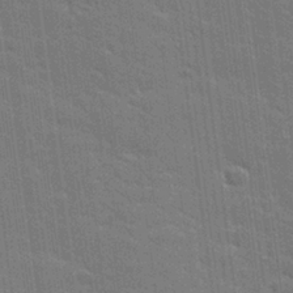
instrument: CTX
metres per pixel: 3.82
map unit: lHvf
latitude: 27.0081
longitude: 141.1053
